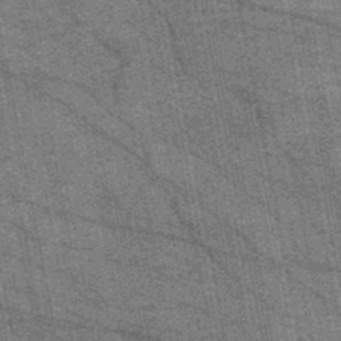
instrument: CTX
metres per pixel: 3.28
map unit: HNb
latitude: -45.0864
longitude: 53.5210
